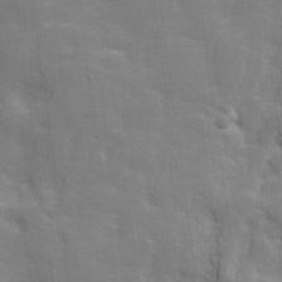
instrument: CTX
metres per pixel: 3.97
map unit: lHvf
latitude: 24.8946
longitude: 142.2928
